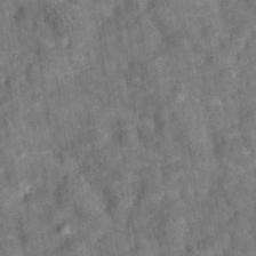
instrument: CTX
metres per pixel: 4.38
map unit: eAb
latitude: 35.6316
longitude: 115.5210
